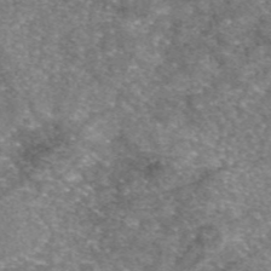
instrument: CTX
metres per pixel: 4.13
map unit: eAb
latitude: 46.3468
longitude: 103.4077
